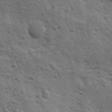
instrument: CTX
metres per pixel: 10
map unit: Ave
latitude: 10.5735
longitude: -103.6694
